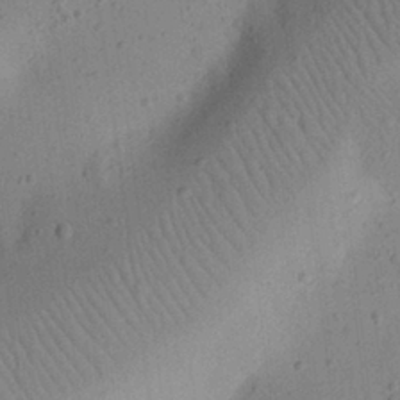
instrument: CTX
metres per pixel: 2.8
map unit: eHh
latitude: 24.5545
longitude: -70.0633
